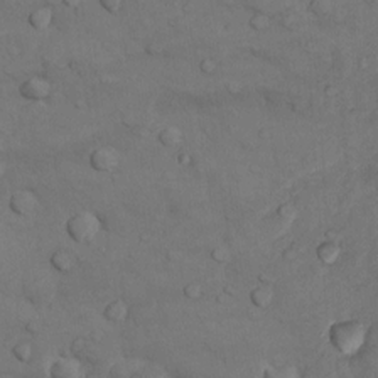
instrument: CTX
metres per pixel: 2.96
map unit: Nhu
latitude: 8.8569
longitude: -24.9513
